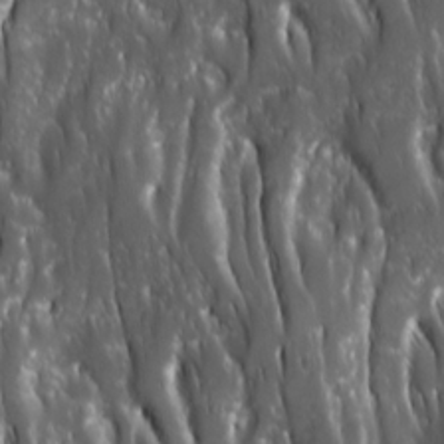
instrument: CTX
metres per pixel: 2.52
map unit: Ave
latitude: 15.5183
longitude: -133.5938
